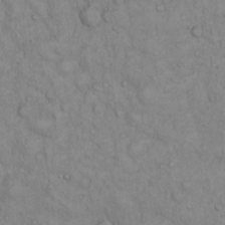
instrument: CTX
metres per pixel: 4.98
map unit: Hto
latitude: 13.2915
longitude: -57.8772
